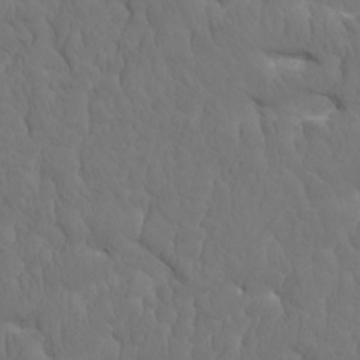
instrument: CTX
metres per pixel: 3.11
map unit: eHh
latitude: -1.7478
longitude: 15.0865
